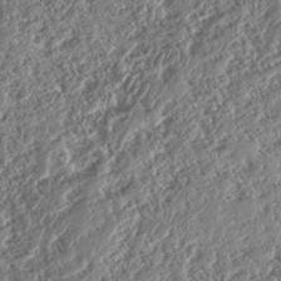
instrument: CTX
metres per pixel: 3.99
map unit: HNhu
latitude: -37.5777
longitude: 33.4455
